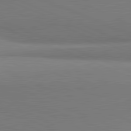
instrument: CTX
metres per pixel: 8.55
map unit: lApd
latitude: 81.8394
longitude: 160.1795
